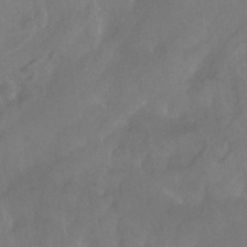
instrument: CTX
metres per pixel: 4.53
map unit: HNhu
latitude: -43.3887
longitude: 94.4440
